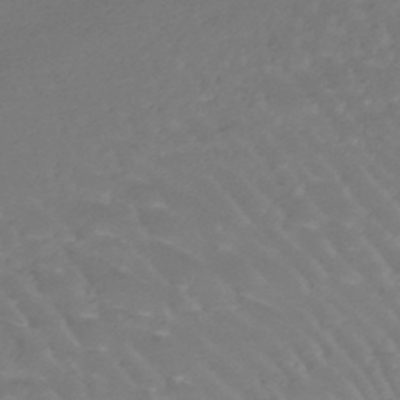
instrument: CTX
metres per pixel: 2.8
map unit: lHb
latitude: -44.6519
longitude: 67.8800
